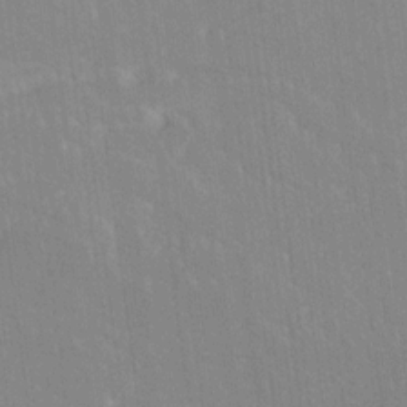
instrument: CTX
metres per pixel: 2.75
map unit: Ave
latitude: 19.4615
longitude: -136.4790
